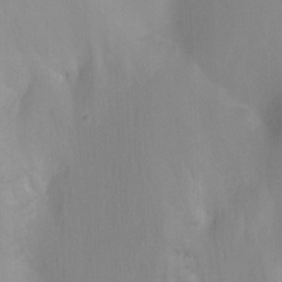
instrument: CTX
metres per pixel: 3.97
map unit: Nhu
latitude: -8.5952
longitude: -51.2726
